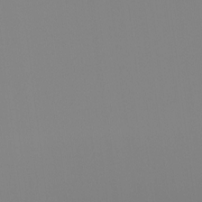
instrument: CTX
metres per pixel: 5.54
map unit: Ht
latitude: -13.6344
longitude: -50.7246
